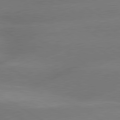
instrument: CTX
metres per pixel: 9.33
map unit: lApd
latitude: 80.2711
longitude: -149.4993
